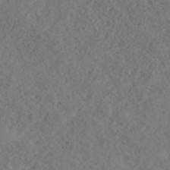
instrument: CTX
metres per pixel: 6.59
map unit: ANa
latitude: 44.0444
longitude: 36.9730
